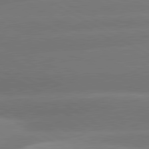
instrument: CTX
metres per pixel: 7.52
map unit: lApd
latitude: 80.5735
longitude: -150.1766
